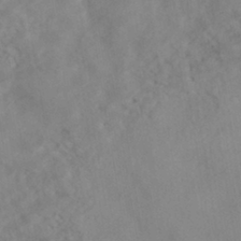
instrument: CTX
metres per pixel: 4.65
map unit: HNhu
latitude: -41.5777
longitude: 101.1998
